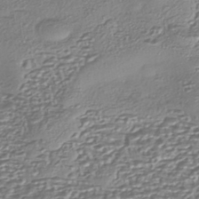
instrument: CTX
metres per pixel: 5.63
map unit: eHh
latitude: -43.1431
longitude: 122.2929
